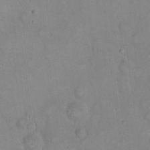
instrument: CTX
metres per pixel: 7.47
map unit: eHh
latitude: 21.0837
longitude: -61.9717
